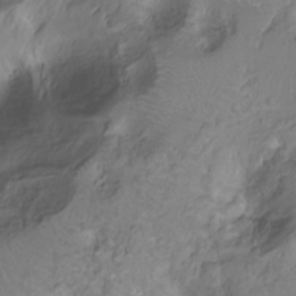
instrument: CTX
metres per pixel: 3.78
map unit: Nhu
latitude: -15.2187
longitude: -26.8002
